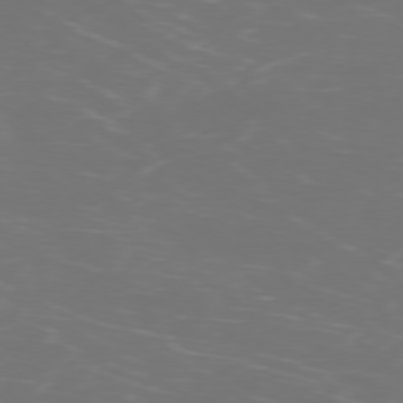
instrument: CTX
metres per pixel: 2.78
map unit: Ap
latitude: -77.5588
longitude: -80.4979
